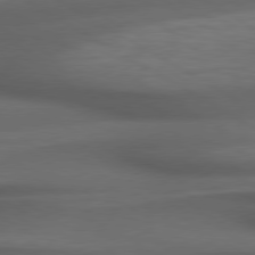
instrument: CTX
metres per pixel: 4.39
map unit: lApd
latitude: 79.1214
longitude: -118.2900
